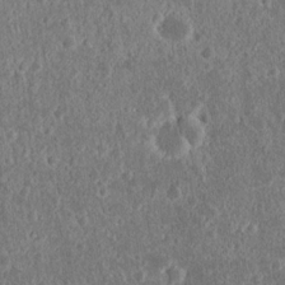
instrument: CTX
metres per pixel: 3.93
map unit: eHh
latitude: 16.7057
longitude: -73.0837
